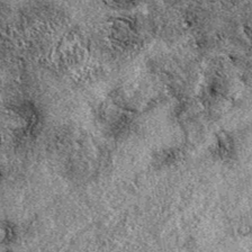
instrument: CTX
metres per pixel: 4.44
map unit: eAb
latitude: 38.3845
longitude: 110.7652
